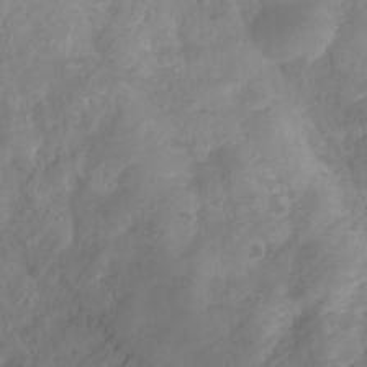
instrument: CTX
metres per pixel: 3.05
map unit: HNhu
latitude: -28.3495
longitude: 72.6896
